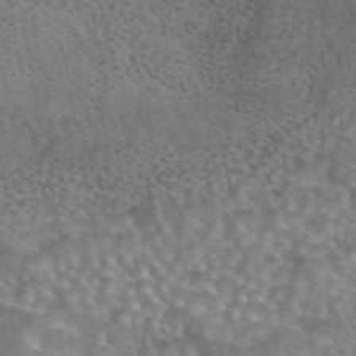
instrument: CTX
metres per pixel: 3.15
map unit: eAb
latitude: 44.4034
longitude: 108.1417
